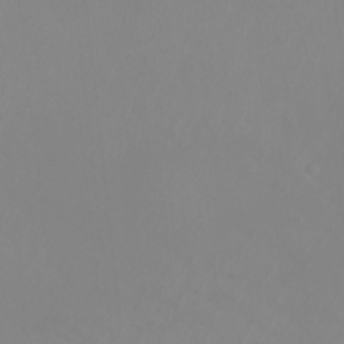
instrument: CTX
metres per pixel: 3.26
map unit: Nhu
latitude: -7.5399
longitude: -89.9717
